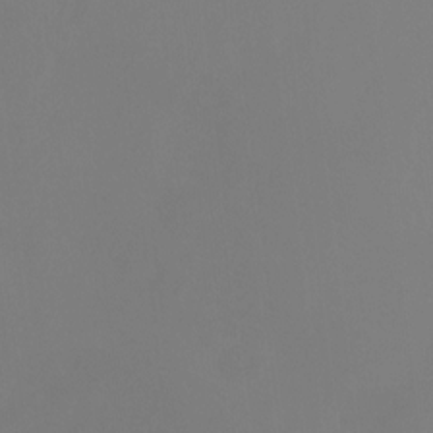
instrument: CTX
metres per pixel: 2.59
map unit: Ht
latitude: -10.0094
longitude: -45.8961
